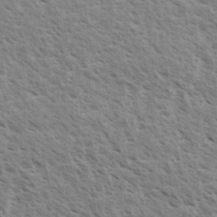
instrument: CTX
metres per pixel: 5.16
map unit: eHh
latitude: 34.0444
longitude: -140.3467
